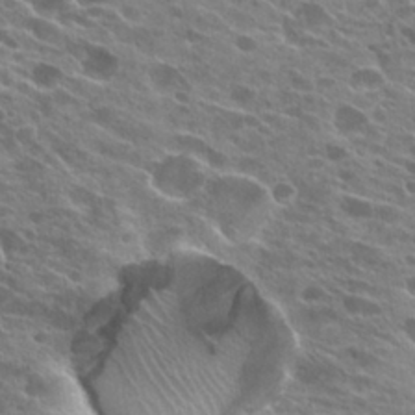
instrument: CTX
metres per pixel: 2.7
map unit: Hto
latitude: 24.6301
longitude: -41.5371
